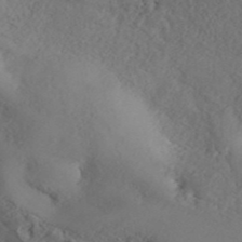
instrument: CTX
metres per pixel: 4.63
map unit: ANa
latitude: 41.8961
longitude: 54.3873
